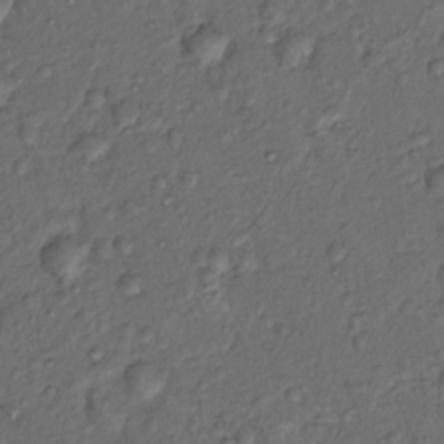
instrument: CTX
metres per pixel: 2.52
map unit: Hto
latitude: 14.0822
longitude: -29.7260
